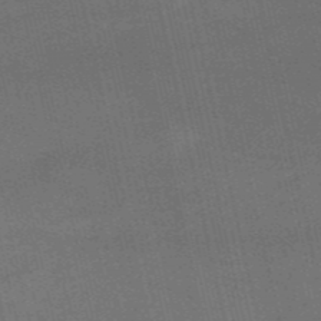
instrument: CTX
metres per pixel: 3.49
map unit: HNb
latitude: -52.5195
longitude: -40.9702
